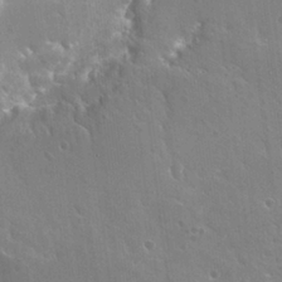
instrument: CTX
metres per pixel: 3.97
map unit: Hto
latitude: 25.5560
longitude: -44.9513
